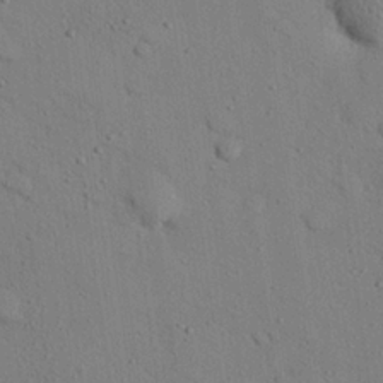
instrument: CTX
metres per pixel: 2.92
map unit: eHh
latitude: 25.6316
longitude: -77.4426
